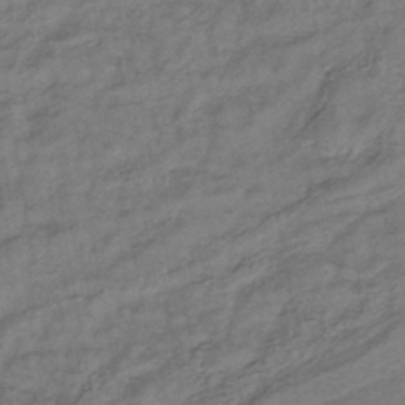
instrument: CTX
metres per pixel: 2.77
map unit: lHb
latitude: -42.6896
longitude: 78.4062
